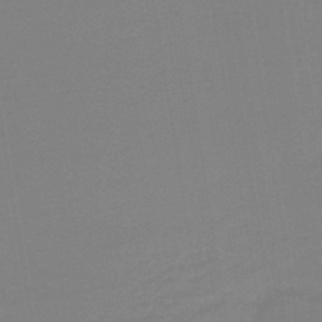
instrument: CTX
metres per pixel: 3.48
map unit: lHb
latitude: -42.2739
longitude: 52.5762
